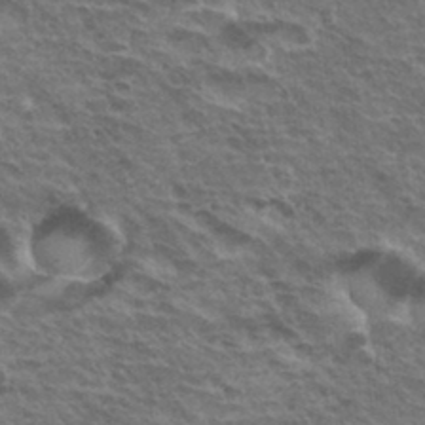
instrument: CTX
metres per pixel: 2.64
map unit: Hto
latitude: 34.8758
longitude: -43.5560
